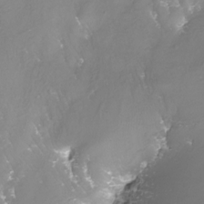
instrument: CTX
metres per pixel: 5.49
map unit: Nhe
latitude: -27.8989
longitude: -109.5938
